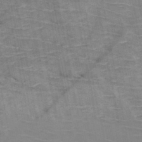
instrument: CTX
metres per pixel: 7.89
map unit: HNb
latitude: -48.1039
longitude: -47.5183
